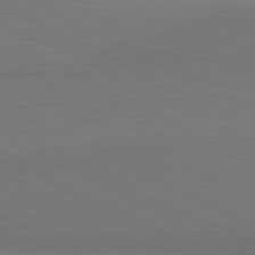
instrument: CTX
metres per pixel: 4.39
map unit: lApd
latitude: 81.7639
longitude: 159.1242
